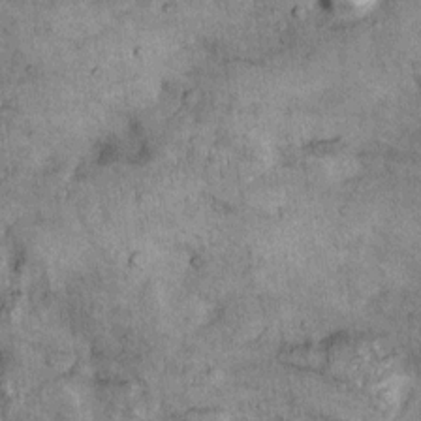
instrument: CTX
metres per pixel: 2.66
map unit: Nhu
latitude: 7.7072
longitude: -23.8961
